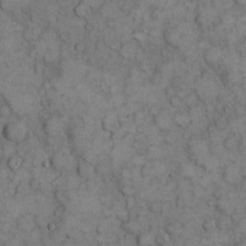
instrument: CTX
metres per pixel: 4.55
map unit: eHh
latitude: 11.2159
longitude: -63.3104
